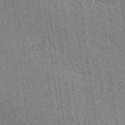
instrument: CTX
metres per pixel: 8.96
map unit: Ave
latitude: -7.1242
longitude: -123.3671
